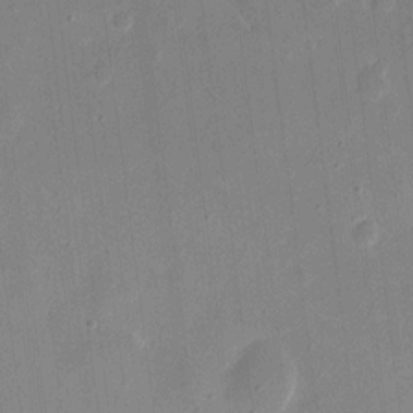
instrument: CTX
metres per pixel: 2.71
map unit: eHh
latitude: 10.1011
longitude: -68.8947
